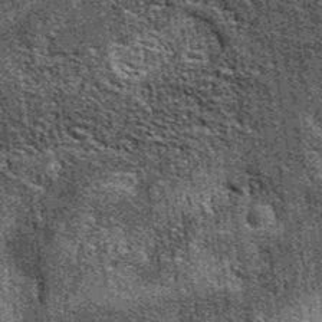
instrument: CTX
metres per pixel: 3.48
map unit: eAb
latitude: 38.4412
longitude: 107.4265
